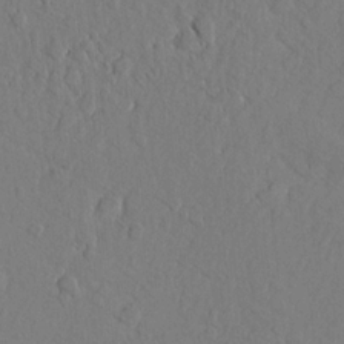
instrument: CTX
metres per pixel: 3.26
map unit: lAvf
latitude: 8.2523
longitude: 165.9178
